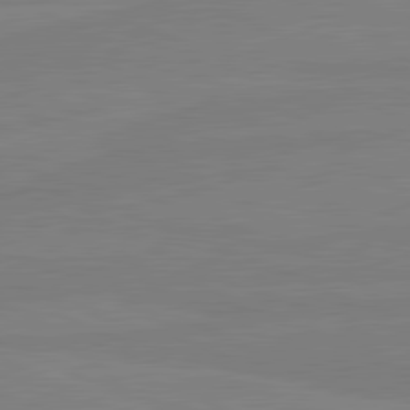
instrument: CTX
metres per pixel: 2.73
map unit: lApd
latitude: 81.4426
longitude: -179.5371
